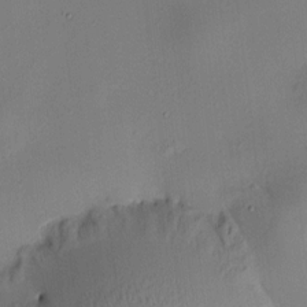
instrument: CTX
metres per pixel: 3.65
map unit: HNhu
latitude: 8.5735
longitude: 15.1998
